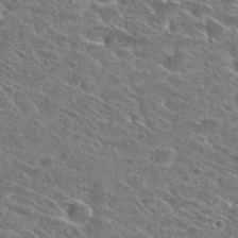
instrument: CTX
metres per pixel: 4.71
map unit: Hto
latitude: 29.0080
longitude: -45.3481
